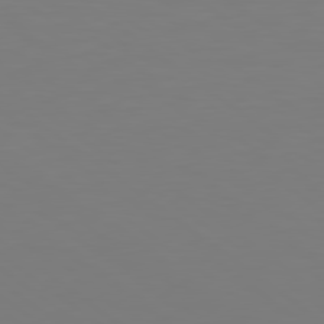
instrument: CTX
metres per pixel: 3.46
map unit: lApd
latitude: 78.8569
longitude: -175.5182
